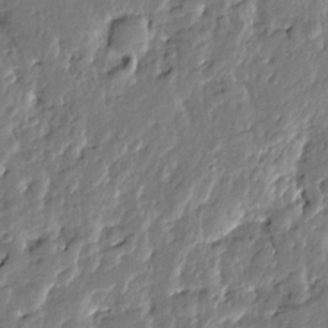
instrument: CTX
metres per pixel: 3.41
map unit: Htu
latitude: -1.6344
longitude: -179.7828
